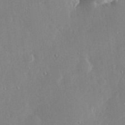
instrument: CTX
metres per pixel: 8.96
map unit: Hve
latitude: 28.7057
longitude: -91.5749
